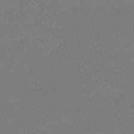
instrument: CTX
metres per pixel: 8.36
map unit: lHb
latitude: -45.0298
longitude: 63.6722
